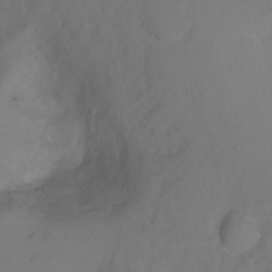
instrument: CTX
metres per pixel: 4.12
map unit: Hto
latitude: -2.5951
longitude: -34.1577
